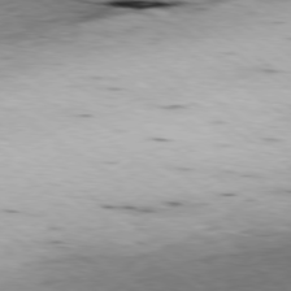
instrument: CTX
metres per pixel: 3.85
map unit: Ap
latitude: -79.6533
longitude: -91.8961
